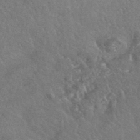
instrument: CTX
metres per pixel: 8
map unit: HNhu
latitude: -43.4643
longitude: 92.8030
